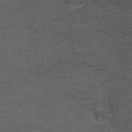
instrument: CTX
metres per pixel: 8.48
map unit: ANa
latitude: 38.8002
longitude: 23.2376
